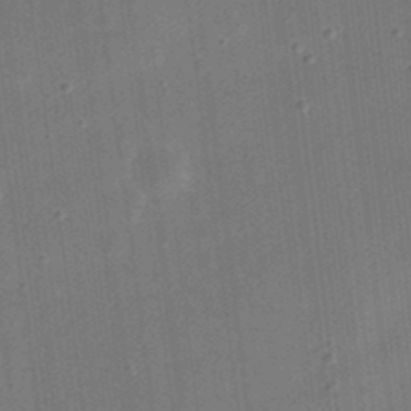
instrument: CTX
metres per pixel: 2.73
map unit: eHh
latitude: 24.5167
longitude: -70.8380
